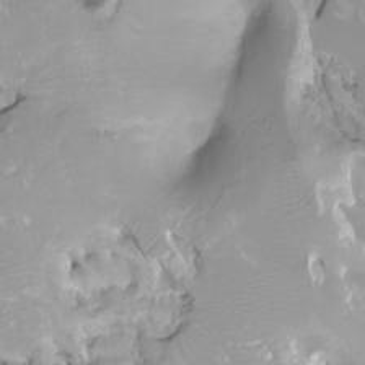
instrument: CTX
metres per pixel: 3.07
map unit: Ht
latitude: -0.6897
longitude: -18.7057
